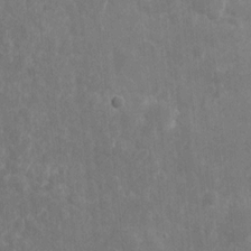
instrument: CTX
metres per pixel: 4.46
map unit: eHh
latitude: 9.7450
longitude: -71.7827
